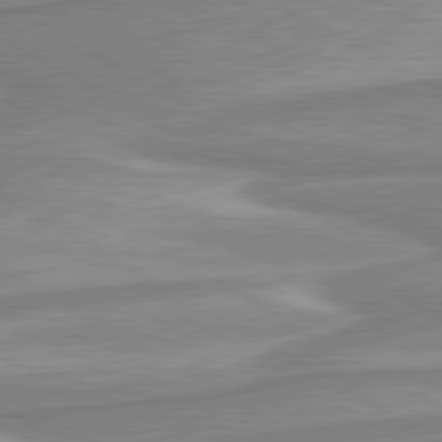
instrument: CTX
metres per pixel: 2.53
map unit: lApd
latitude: 80.4412
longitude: -172.6490
